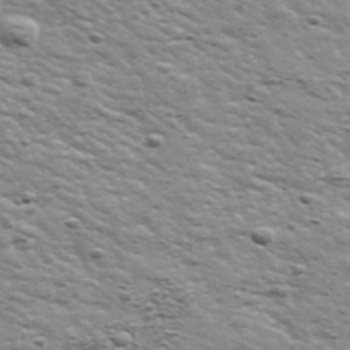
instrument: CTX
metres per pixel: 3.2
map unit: Ave
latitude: 41.8016
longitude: -109.4804
